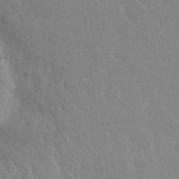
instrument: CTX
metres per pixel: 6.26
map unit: Nhu
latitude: 24.7813
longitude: -61.1781
